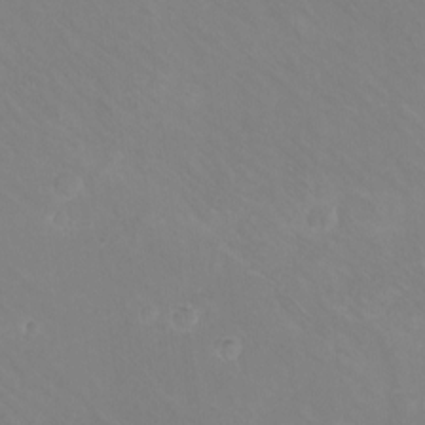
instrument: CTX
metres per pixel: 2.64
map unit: eHh
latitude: -10.8030
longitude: -64.7246
